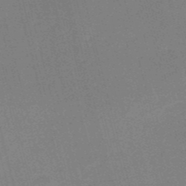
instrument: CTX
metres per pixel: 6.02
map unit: HNb
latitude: -52.0094
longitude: -46.8380
